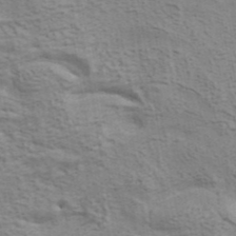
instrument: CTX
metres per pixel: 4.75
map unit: ANa
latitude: 42.4790
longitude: 17.5022
